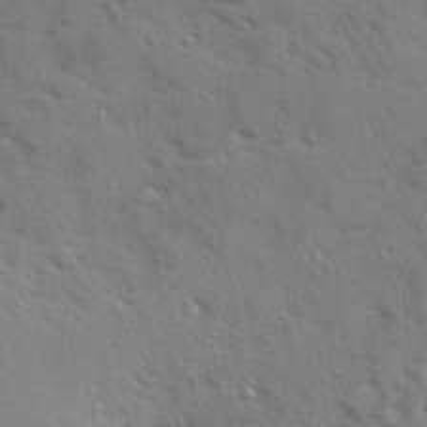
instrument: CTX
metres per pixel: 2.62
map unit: Ave
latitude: 15.3860
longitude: -130.6491
